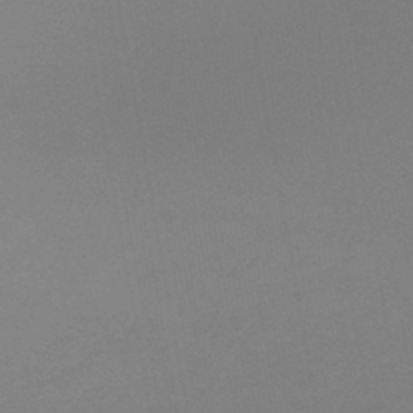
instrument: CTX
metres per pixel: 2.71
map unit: lHb
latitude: -44.5196
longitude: 75.2376
